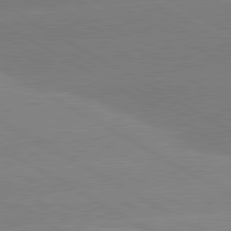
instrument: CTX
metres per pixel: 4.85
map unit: lApd
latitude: 80.7246
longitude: -152.5735
